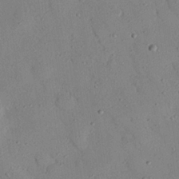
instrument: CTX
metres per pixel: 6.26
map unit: eHh
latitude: 25.7449
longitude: -77.2915
